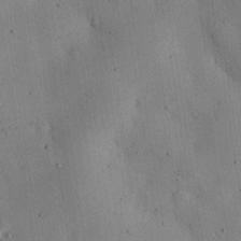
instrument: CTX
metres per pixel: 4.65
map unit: eHh
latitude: 25.1025
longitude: -71.6883
